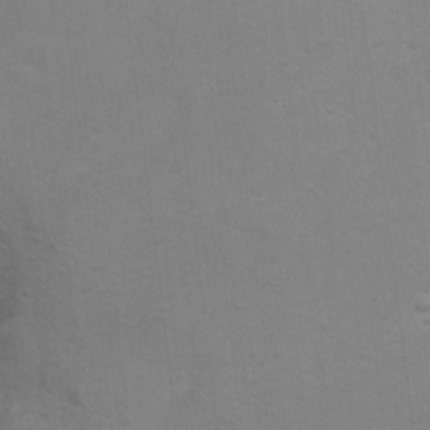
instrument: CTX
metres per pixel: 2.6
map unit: Ht
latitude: 7.9528
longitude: -36.5735
